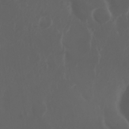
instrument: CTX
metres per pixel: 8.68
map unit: Nhu
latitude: 29.0836
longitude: -57.5560
